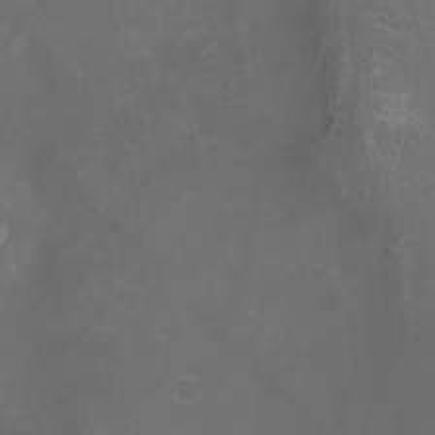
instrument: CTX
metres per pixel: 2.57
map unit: Nhu
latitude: -12.7841
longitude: -74.2900
